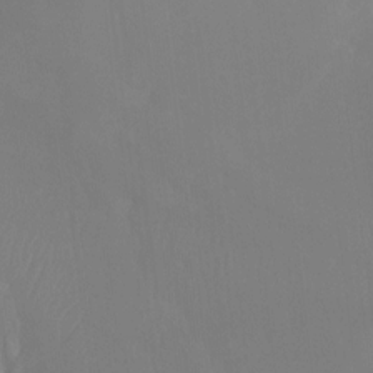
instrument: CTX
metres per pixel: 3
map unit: Ht
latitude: -12.3495
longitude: -46.3279
